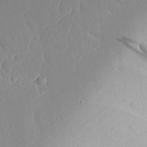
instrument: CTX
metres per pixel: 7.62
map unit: Aa
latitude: 24.5923
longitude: -132.3089
